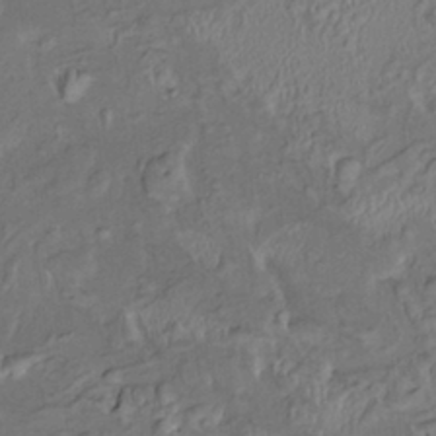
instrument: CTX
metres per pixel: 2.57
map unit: HNhu
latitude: 5.2537
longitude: 13.9178
